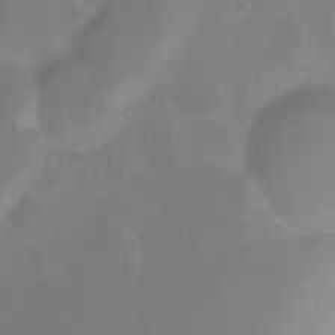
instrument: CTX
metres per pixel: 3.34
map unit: Ht
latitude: -11.1242
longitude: -44.2144
